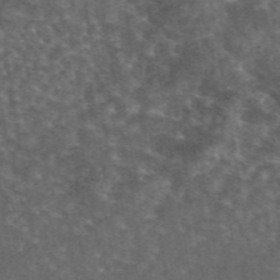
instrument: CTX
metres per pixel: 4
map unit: eAb
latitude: 45.1970
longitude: 116.1983
